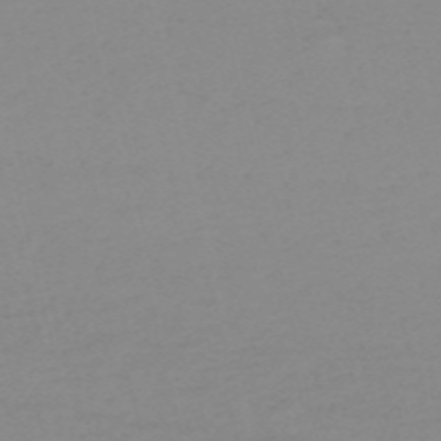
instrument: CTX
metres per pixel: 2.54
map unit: HNb
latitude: -56.1795
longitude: -42.8002
